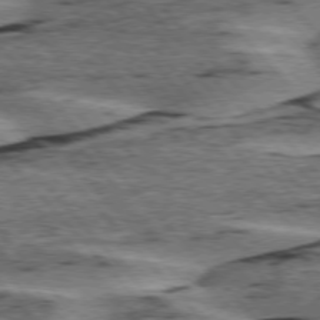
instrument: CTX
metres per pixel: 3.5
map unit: lApd
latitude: 75.9339
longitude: -77.8772
